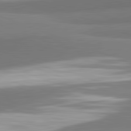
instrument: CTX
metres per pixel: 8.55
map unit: lApd
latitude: 82.2900
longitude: 152.8408
